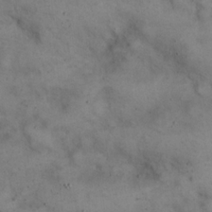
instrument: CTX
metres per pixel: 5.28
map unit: eHh
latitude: 21.5938
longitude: -61.4426
